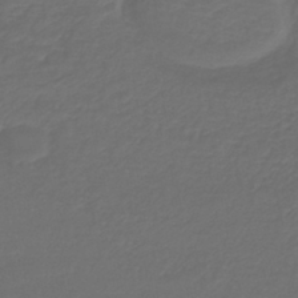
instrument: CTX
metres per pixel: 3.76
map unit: lHb
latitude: -43.3509
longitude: 61.4643
